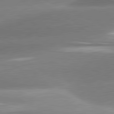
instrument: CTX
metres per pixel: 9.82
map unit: lApd
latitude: 81.3671
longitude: -159.6505
